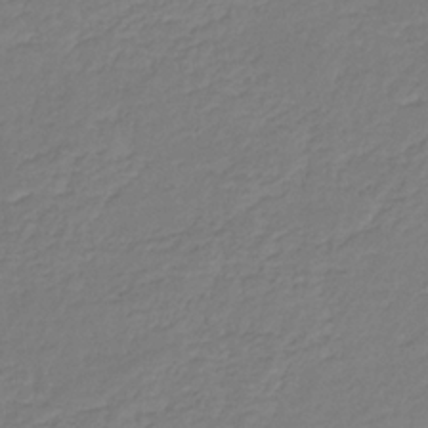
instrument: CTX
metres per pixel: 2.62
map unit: eHb
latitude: -30.3117
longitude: 63.9178
